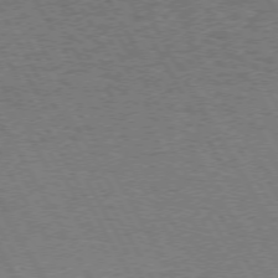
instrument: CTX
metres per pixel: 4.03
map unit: Hpe
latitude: 72.5924
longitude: -128.4790
